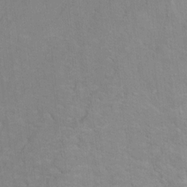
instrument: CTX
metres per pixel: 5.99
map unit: Ht
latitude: 7.7827
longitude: -37.6883
